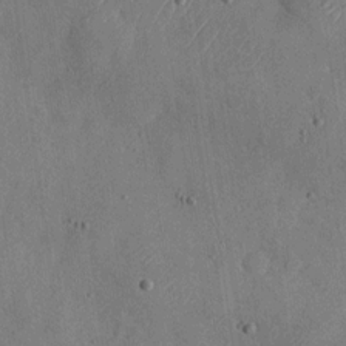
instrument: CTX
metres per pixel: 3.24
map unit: Nhu
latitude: -28.5007
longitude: -58.2523
